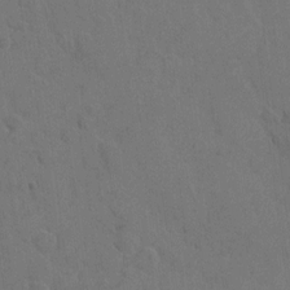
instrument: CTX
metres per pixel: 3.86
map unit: eHh
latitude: 7.3860
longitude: -62.9703
